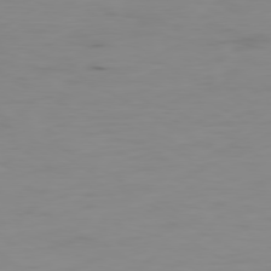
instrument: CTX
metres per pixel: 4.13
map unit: Ap
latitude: -79.5021
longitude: -76.7246
